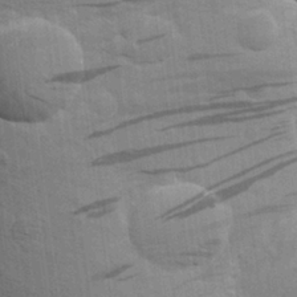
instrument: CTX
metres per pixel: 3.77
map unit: Aa
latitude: 24.1577
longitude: -146.9136
